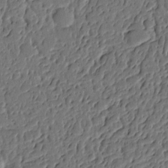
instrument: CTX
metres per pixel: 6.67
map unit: Ht
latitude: 9.4804
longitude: -77.9528
